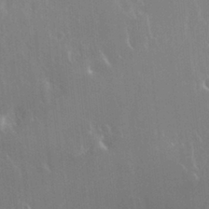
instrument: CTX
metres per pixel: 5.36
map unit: Nhu
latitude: 25.7071
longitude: -59.6883
